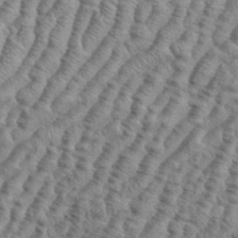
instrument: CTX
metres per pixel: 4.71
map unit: eHh
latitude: 37.1781
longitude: -136.9325
